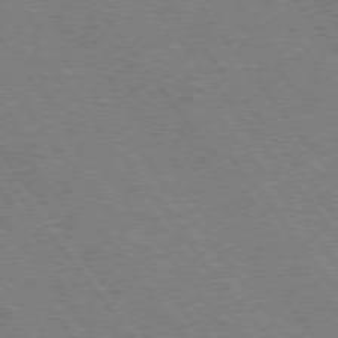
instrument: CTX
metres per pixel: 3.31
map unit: Hpe
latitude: 74.5735
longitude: -139.8205
